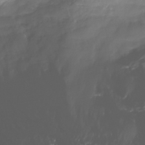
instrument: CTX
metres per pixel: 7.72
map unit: Nhe
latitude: -32.8408
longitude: -93.4237
